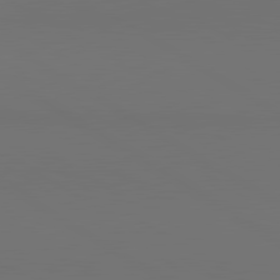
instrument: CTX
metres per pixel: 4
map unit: lApd
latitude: 81.2537
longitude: 152.4251
